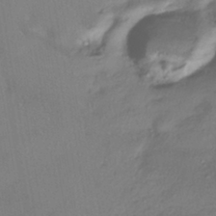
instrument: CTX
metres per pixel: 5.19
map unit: eHh
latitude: -41.6533
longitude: 122.4062
